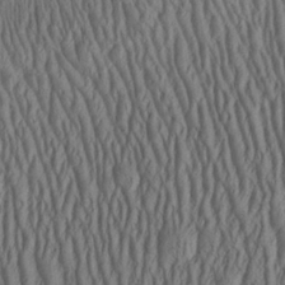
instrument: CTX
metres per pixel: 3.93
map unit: Aa
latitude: 25.8583
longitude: -136.1011
